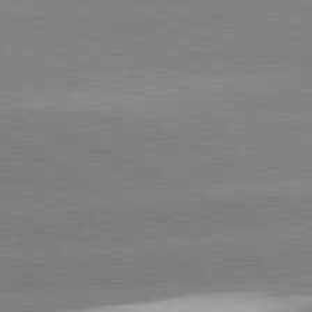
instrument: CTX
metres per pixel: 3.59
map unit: lApd
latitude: 81.1214
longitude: -150.4223
